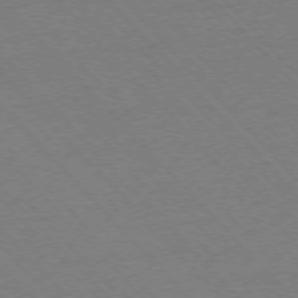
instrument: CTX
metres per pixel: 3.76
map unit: Ap
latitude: -76.3873
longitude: -85.9528
